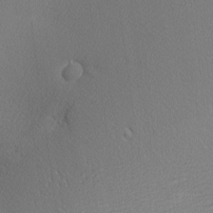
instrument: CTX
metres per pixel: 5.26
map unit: Nhu
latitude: 0.4790
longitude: -78.4034
